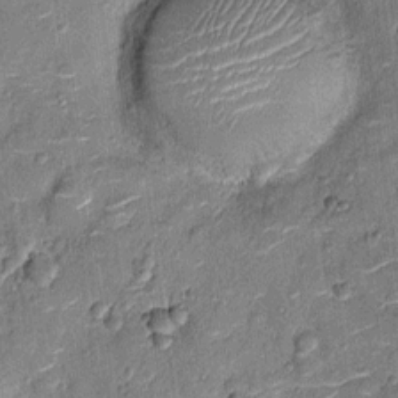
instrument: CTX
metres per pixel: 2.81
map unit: Nhu
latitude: -12.2173
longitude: -21.8394
